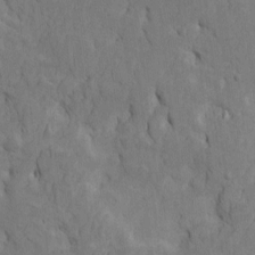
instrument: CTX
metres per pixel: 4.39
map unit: Htu
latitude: -3.1053
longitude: 156.8975
